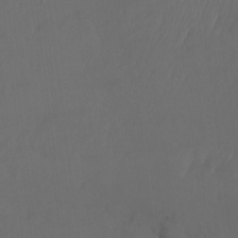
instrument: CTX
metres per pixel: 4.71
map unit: Nhu
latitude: -23.2754
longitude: -71.1592
